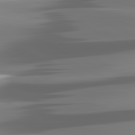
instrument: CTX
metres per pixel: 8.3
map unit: lApd
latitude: 81.4426
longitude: -141.3103
